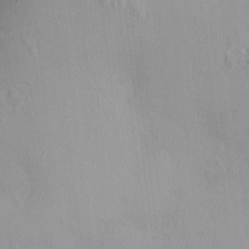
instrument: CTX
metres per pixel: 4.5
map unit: HNhu
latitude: 3.2915
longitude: 6.6518
